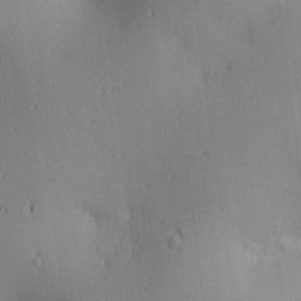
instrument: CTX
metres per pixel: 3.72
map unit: lAa
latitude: 3.1025
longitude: -117.0459
